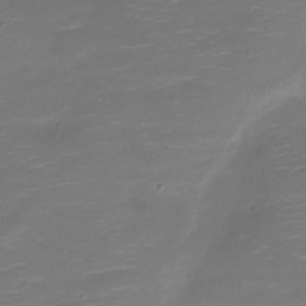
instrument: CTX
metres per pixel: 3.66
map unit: Nve
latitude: -21.1242
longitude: 104.1794
